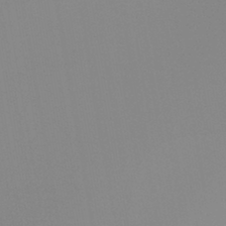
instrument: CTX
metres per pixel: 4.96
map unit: HNb
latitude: -44.3306
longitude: -44.8758
